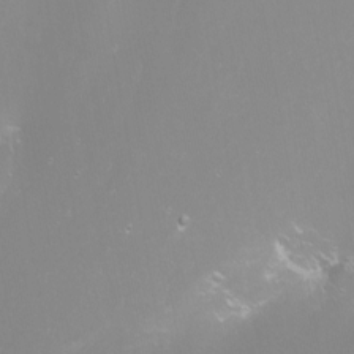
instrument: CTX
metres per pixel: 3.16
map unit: Nhu
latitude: -7.8233
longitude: -74.5357
